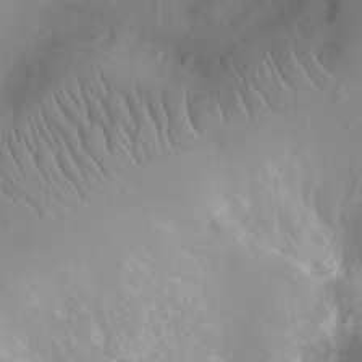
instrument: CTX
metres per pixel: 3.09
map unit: Ht
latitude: -9.4643
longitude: -22.9136
